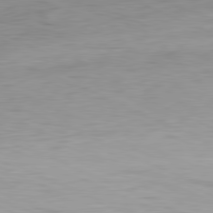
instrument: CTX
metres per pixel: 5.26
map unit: Ap
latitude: -81.5966
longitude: -74.7813
